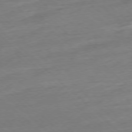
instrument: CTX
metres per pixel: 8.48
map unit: Ap
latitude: -77.9556
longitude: -98.0444
